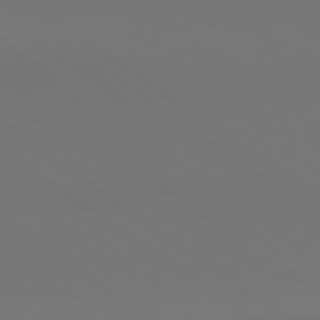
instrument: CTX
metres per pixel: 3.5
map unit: lApd
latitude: 80.7057
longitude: 152.9163
